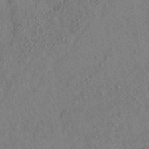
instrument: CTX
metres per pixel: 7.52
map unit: eAb
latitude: 34.8947
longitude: 108.3495
